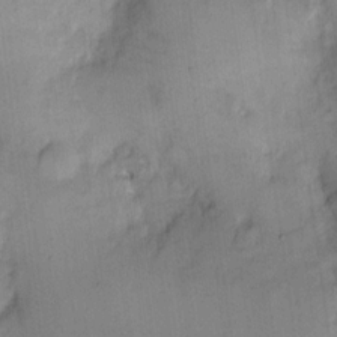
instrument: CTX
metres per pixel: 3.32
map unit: eHh
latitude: 13.7072
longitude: -62.8569
